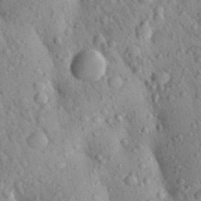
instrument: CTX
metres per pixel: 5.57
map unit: Aa
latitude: 29.3859
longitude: -148.2145
